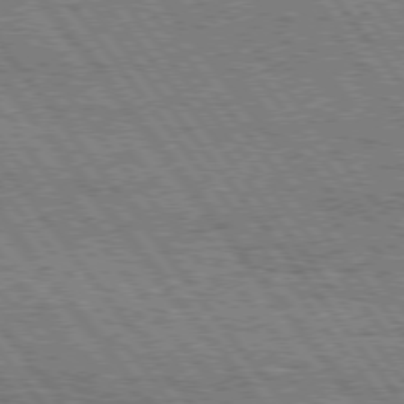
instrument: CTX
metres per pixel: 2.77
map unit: Hpe
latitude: 75.6316
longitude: -152.4790
